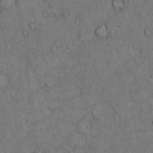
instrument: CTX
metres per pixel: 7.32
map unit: Hto
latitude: 10.8380
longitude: -59.6316
